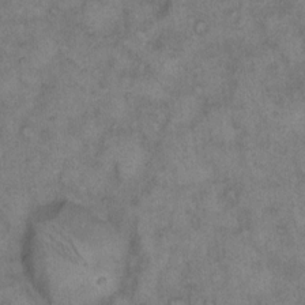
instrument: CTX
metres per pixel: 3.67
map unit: eHh
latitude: 14.1389
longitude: -64.0633
